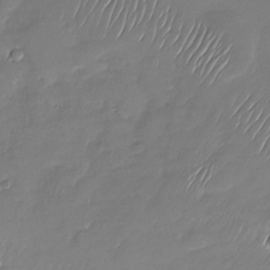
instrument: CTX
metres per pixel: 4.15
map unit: Nhu
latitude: -27.6721
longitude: -61.9717
